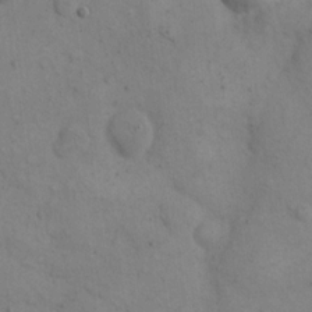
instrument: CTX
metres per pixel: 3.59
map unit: eHh
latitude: 14.9514
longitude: -67.3103
